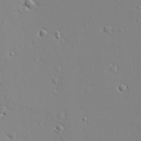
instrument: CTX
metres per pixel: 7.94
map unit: lAvf
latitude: 27.5182
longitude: -108.3278
